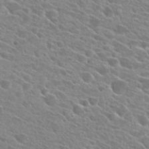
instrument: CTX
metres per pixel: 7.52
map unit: Hto
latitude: 25.7071
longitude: -42.3089
